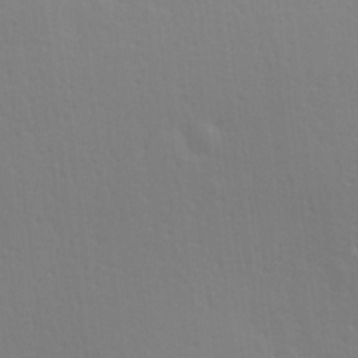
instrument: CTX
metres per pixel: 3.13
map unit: Hve
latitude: 18.3089
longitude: 149.5210
